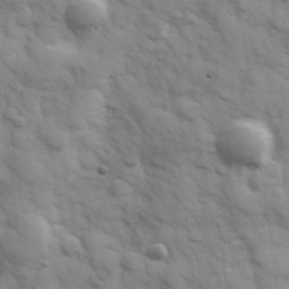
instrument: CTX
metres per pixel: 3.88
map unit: Hve
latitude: 32.1578
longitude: 150.6141
